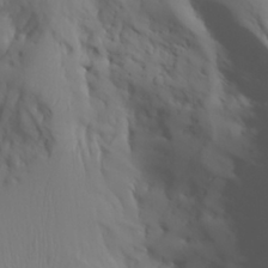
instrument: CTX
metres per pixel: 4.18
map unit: Aa
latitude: 27.0648
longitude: -133.1025
